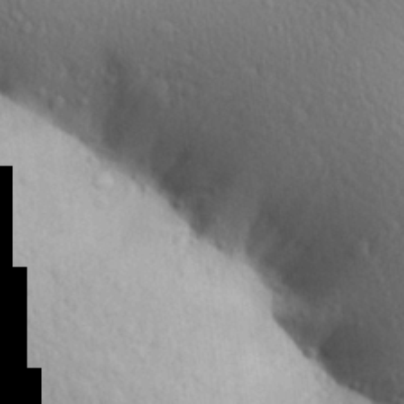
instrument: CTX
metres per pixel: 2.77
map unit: Aa
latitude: 27.8961
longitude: -148.8191
